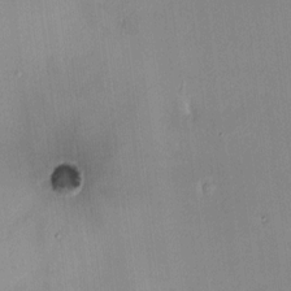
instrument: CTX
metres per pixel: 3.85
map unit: HNhu
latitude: 7.1970
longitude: 7.4832
